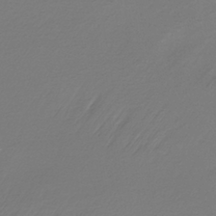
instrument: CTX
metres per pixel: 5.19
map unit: lHb
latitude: -38.4251
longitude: 70.0661
